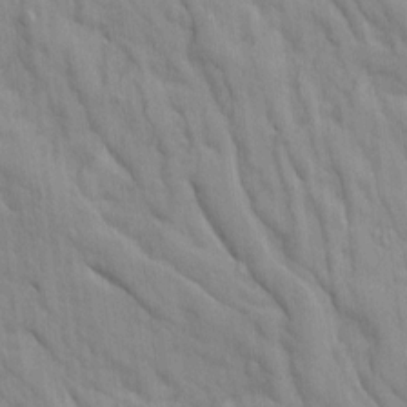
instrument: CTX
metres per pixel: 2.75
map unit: Ave
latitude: 9.1214
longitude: -102.5546
